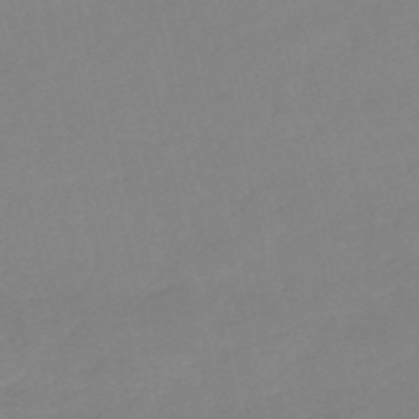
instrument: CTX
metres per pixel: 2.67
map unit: eHh
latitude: -52.7463
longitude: -25.2348
